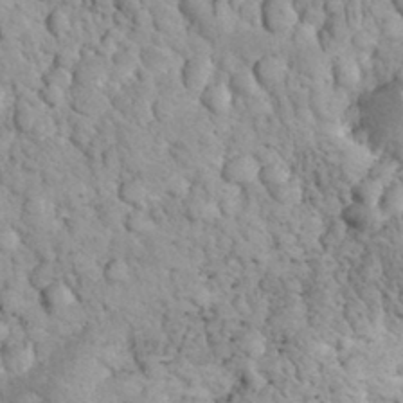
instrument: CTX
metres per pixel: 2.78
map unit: eHh
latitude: 32.9892
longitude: -65.5182
